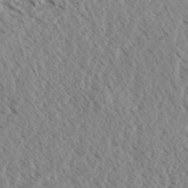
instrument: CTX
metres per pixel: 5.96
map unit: eHh
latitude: 34.1766
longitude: -140.3656
